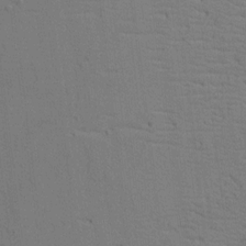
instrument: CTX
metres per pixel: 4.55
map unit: HNhu
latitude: 8.6113
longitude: -3.3292
